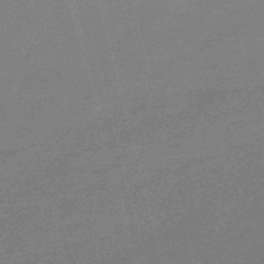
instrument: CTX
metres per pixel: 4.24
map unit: eHb
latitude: -48.7086
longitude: 87.2187
